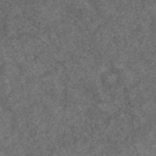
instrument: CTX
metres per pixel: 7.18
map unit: ANa
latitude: 42.2523
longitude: 26.9352
